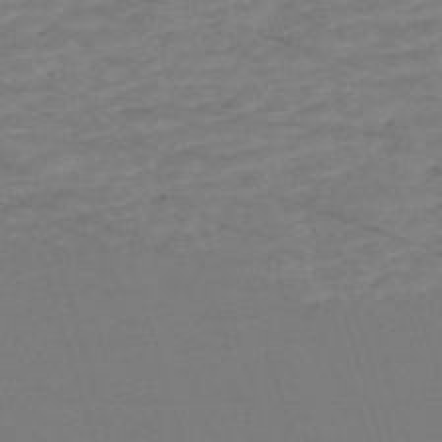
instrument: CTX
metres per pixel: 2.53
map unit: Nve
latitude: -58.9163
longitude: 61.0675
